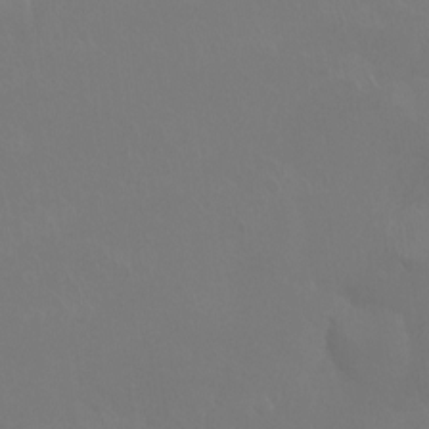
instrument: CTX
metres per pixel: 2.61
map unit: Ht
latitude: -7.6155
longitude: -29.6694
